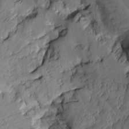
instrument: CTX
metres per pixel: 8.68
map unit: Aa
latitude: 7.8016
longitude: -128.4601
